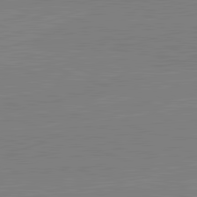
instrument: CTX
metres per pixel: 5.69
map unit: lApd
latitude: 82.1577
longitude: -156.8757
